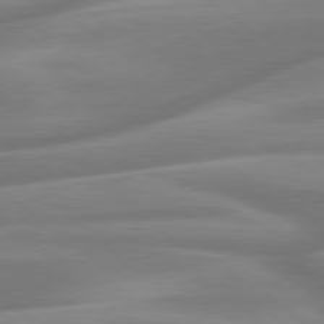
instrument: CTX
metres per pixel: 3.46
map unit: lApd
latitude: 79.7261
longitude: -127.2537
